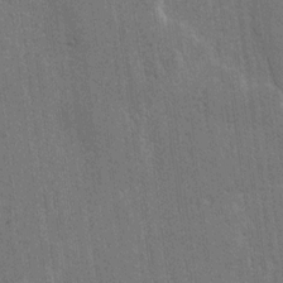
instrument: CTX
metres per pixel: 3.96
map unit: lAvf
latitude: -5.2376
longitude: -114.6490
